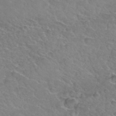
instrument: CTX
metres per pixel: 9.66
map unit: Hto
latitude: 35.8016
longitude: -47.2726
